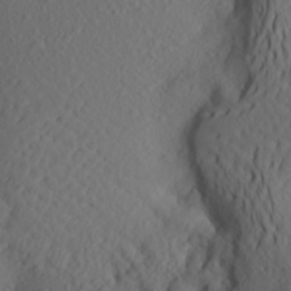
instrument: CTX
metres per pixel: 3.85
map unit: Aa
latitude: 24.5734
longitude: -147.6505
